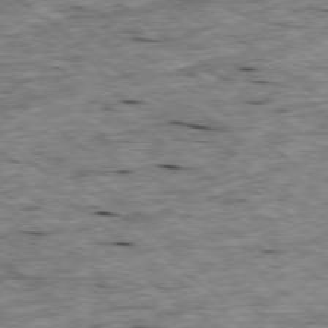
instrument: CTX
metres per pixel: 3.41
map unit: Ap
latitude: -79.0108
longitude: -88.3657
